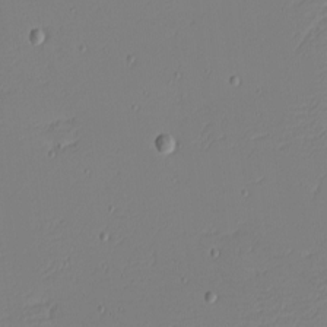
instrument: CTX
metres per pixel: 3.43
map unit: eHh
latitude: -4.3495
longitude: -81.4237
